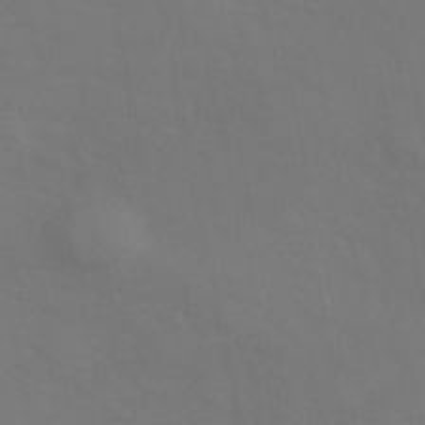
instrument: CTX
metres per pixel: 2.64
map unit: Hve
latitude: 33.5182
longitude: 150.5385
